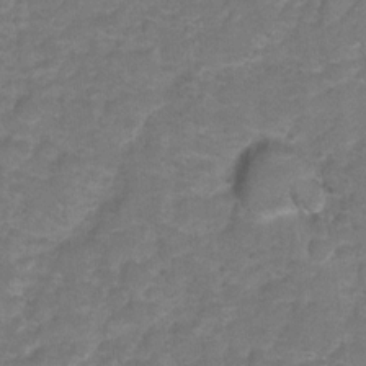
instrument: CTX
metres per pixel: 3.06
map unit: Hto
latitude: 5.6316
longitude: -31.2915
